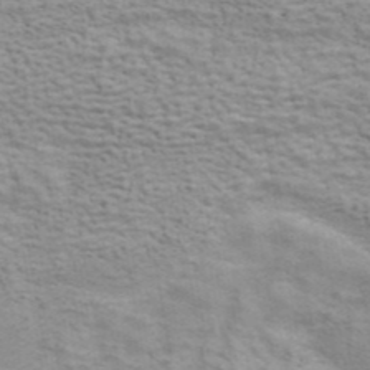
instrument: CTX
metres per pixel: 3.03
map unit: ANa
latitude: 42.5357
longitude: 17.3321
